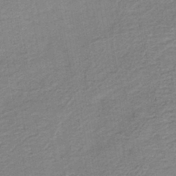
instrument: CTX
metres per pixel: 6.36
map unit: HNb
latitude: -40.7841
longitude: 50.8030
